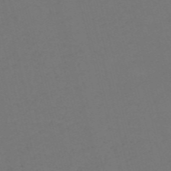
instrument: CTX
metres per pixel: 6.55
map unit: Nve
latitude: -57.7288
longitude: 53.1431
